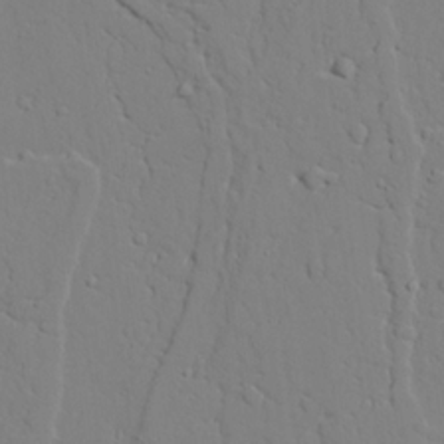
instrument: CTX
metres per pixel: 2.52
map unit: lAvf
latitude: 24.1011
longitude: -109.6316
